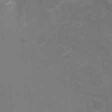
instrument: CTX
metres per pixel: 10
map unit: Nhu
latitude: -10.4062
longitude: -20.3845
